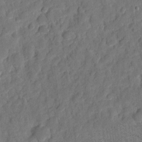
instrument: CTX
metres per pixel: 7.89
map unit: eHh
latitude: 7.9717
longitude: -74.6491
